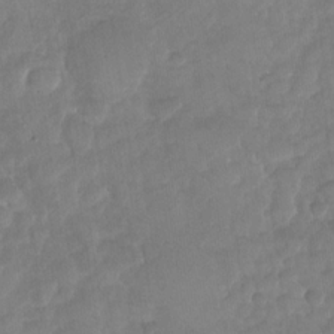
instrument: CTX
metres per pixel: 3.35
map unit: Nhu
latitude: -28.9353
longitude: -62.6869
